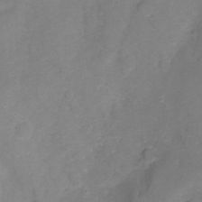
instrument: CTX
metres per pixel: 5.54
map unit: Nhu
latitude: -9.0108
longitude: -43.7261
